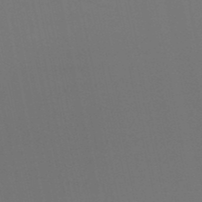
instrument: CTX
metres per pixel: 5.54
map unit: lHb
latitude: -50.2361
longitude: 70.4818
